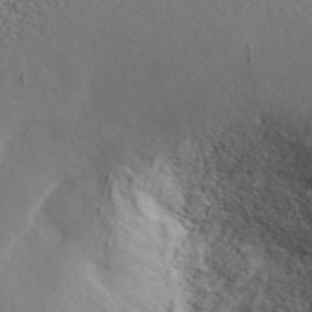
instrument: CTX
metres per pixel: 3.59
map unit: ANa
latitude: 45.0269
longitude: 44.6896
